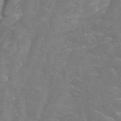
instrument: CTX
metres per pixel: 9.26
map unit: Htu
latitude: -7.1620
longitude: -48.4223
